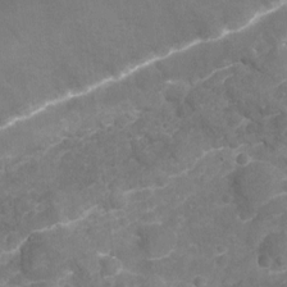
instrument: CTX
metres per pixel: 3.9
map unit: Nhu
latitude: -18.6896
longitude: -56.9891
